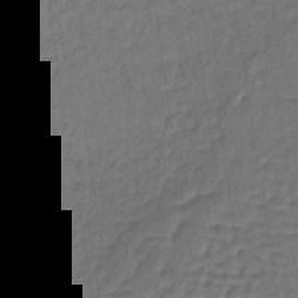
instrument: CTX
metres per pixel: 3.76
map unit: lHb
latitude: -38.3118
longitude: 59.7099
